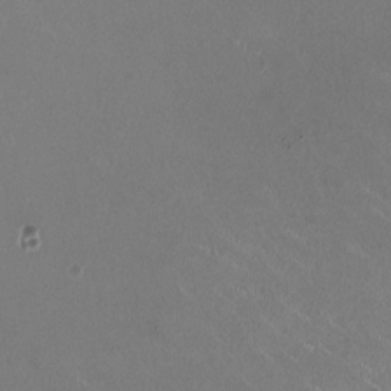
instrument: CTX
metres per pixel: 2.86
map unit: HNhu
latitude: 1.1214
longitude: -2.9891
